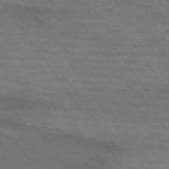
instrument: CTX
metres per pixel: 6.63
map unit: lApd
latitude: 74.0633
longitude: -63.9906
